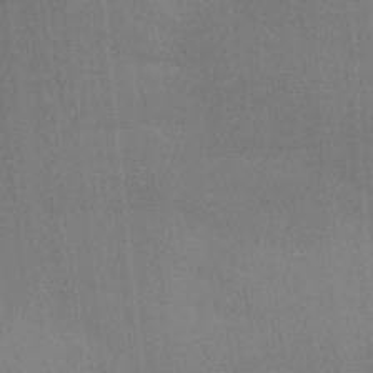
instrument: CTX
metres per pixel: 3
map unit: Aa
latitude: 32.9325
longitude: -143.1214
